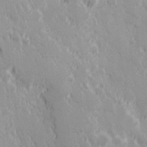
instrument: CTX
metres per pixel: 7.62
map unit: Hve
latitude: 25.4615
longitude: 146.2928
